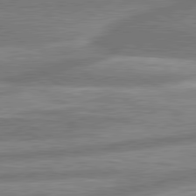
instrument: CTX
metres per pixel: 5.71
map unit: lApd
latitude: 80.6868
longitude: -166.1766
